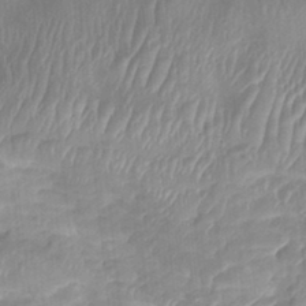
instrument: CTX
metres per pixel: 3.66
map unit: HNhu
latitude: 3.1403
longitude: -7.6505
